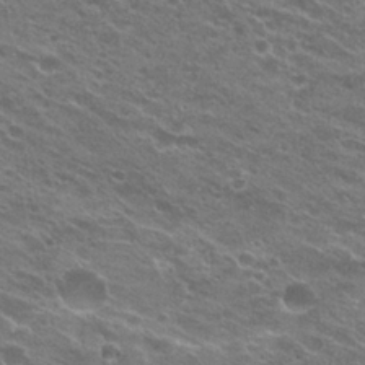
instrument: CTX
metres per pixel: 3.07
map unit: Hto
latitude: 23.7261
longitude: -41.3859
